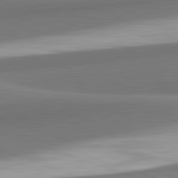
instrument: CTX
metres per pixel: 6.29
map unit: lApd
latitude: 82.4412
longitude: 152.1228
